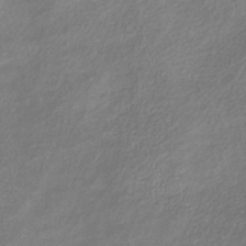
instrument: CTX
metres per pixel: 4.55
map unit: eHb
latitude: -40.4818
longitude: 78.2550
